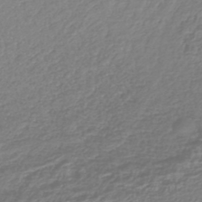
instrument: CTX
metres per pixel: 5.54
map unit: lHb
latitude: -43.4643
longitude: 72.1983
